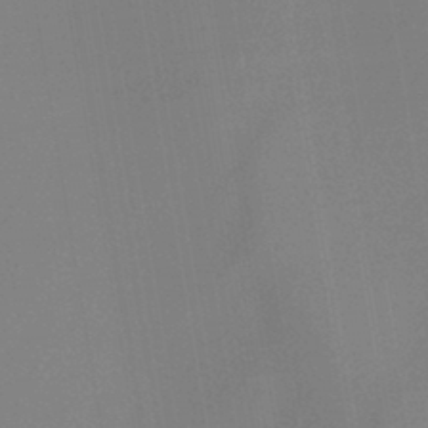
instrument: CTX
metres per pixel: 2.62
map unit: HNb
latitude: -44.5007
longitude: -45.0836
